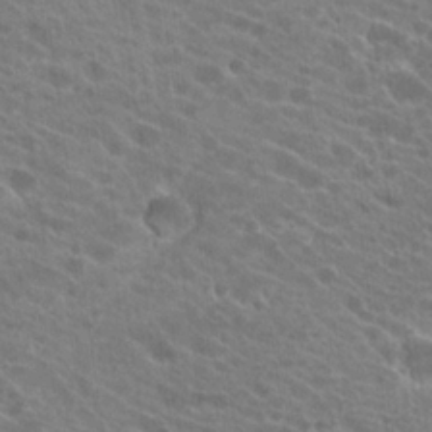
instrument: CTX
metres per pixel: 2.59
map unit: Hto
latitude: 22.7813
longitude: -39.1403
